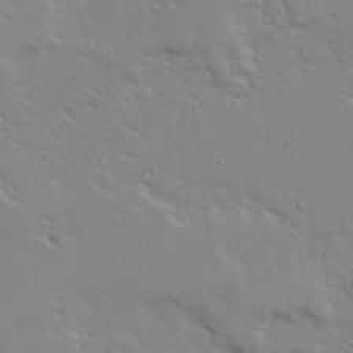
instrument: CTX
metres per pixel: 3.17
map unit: Ave
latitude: 13.9150
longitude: -139.2915
